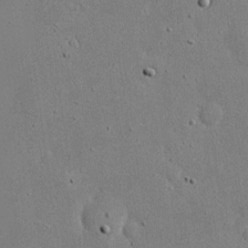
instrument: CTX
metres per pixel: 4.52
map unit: eHh
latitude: 20.5735
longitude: -71.9528
